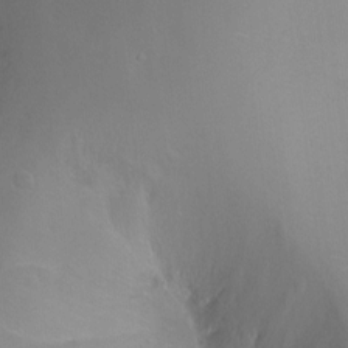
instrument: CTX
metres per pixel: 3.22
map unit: Ht
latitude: -5.8989
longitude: -34.7057
